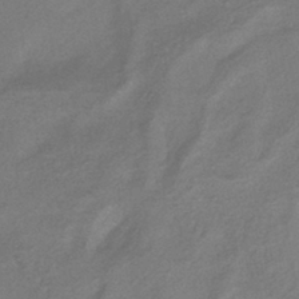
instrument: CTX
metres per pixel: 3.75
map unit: HNhu
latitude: -41.4832
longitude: 92.4440
